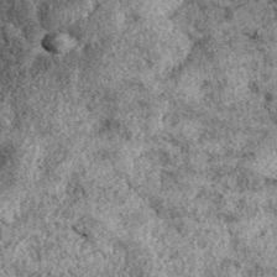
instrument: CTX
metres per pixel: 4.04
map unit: eAb
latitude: 38.5168
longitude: 106.5574
